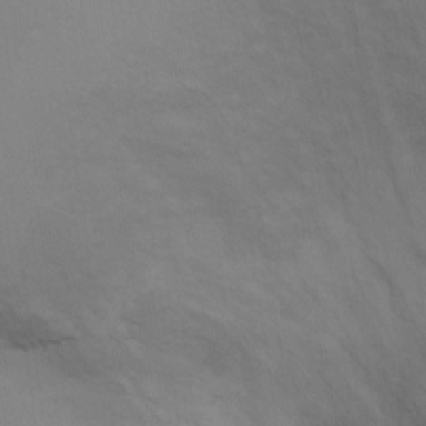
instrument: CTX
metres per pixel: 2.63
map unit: Hto
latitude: 12.1011
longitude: -37.0459
